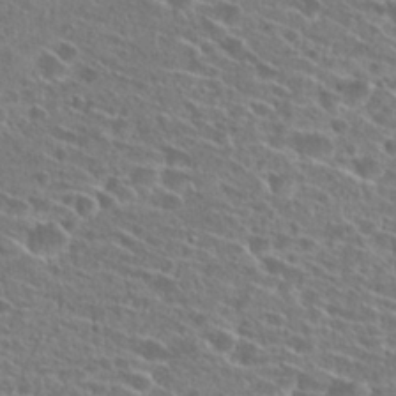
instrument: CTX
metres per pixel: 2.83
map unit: Hto
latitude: 26.5357
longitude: -46.2712
